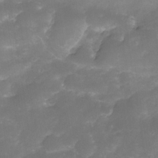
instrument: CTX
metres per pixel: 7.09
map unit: Nhe
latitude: -34.6707
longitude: -146.3468
